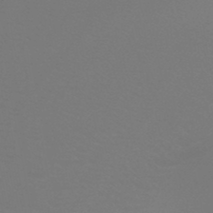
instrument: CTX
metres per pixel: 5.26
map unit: HNb
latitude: -47.9556
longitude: -48.8380
